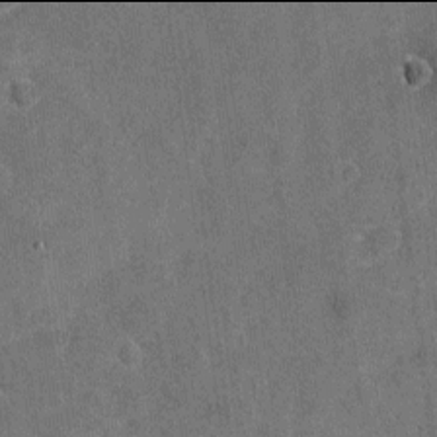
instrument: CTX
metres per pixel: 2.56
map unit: Nhu
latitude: -18.0094
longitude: -56.3278
